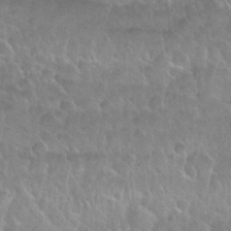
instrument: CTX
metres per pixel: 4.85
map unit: Nhu
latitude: 30.0633
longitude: -52.8758
